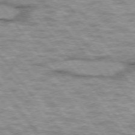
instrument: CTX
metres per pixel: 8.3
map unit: lApd
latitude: 75.2159
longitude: -48.5546
